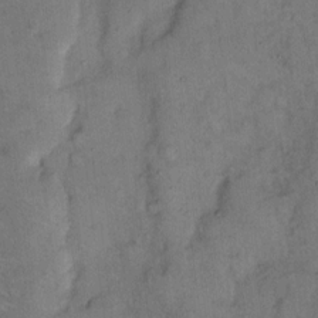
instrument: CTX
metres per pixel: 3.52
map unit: Hto
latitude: 11.1025
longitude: -61.6316
